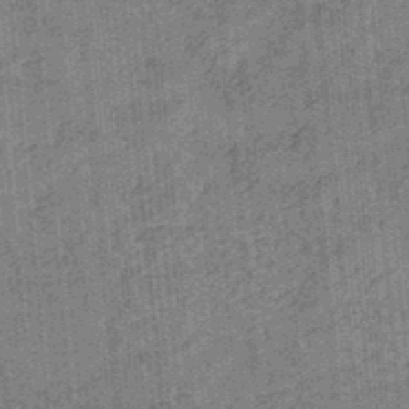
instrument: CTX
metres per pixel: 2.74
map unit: eHb
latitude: -34.4818
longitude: 79.1620
